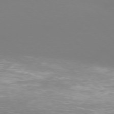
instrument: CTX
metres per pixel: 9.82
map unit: Ap
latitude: -77.6533
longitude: -65.1592
